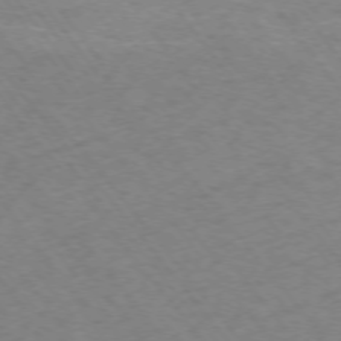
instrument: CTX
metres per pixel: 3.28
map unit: Ap
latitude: -75.2943
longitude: -70.5357
